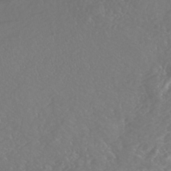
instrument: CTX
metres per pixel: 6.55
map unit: Nhe
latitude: -46.2928
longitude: 153.0108
